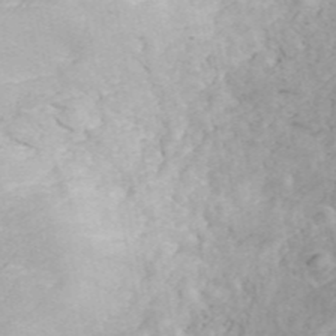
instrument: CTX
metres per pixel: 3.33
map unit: ANa
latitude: 45.6505
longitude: 24.0094
